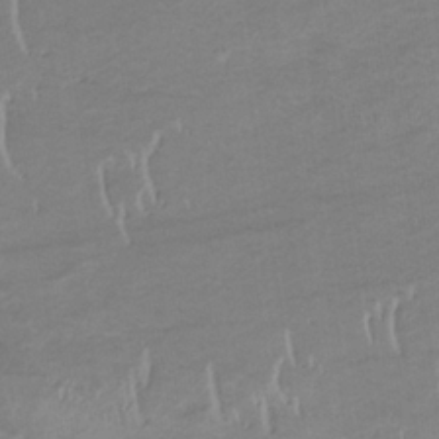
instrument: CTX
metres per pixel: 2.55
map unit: lHb
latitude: -34.0283
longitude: 68.9163
